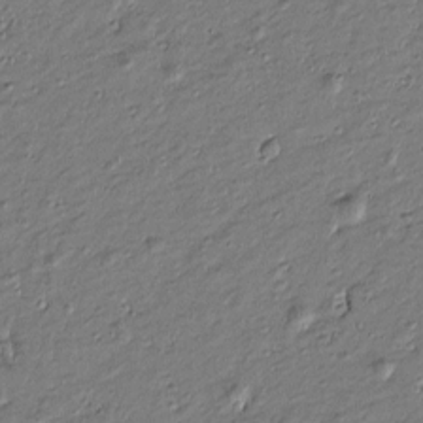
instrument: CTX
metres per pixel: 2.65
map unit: Htu
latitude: -7.2376
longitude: 177.0864
